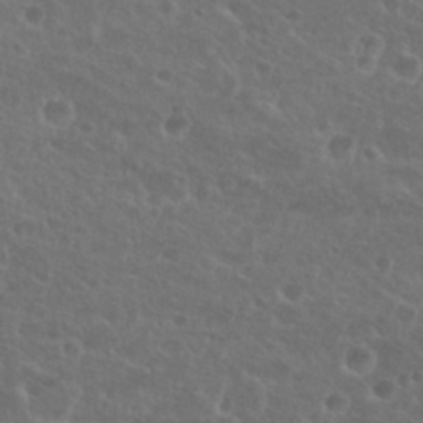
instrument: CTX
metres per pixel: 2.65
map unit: Nhu
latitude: 27.0648
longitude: -51.2726
